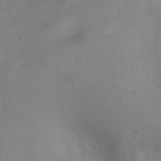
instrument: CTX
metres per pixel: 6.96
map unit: Hve
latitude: -30.9541
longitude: 94.1416
